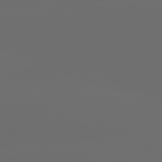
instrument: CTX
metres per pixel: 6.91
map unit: lApd
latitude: 82.1388
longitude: -165.3860
